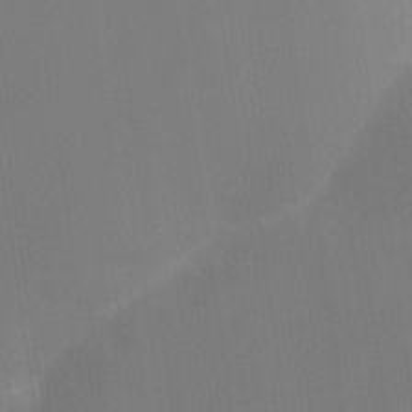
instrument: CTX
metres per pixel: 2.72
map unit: Nhu
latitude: -10.4251
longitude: -75.6505
